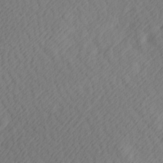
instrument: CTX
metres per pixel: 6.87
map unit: Hve
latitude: 13.4427
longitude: -91.6316
